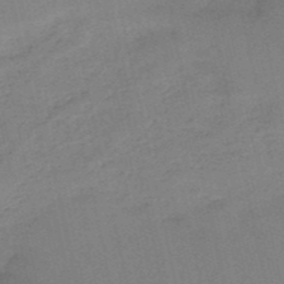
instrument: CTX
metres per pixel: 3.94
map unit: HNb
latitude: -51.8044
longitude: -50.6679
